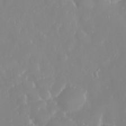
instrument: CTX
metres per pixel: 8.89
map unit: eHh
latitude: 31.4994
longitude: -59.3482
